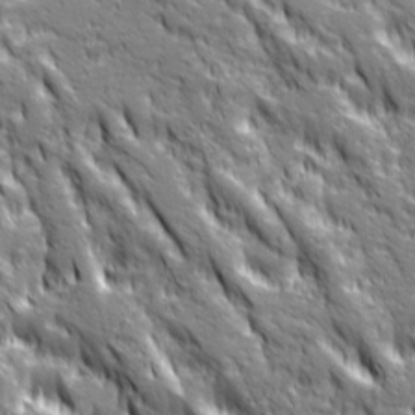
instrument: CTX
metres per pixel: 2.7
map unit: Ave
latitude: 19.9906
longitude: -134.8191
